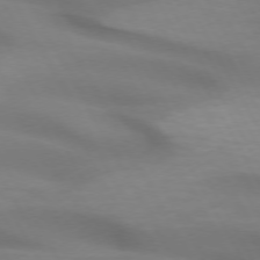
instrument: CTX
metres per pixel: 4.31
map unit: lApd
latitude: 72.6302
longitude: -49.3671
